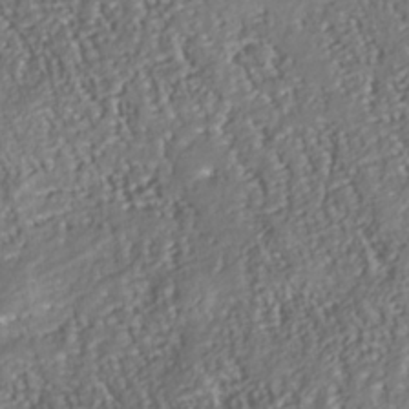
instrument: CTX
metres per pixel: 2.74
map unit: Nhu
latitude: -38.2362
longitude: -80.9325
